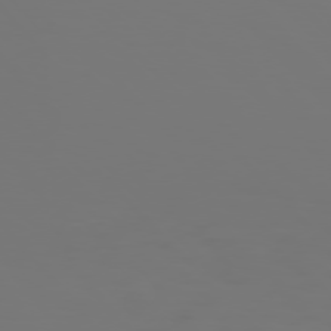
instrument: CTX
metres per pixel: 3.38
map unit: Hpe
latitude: 76.2144
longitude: -134.2144
